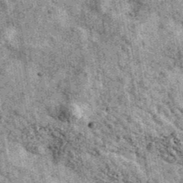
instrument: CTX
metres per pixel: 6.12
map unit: Ave
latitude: 40.2523
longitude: -107.3671
